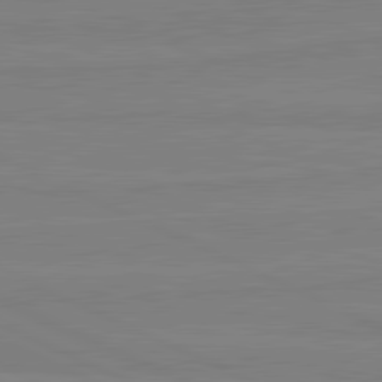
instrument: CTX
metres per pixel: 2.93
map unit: lApd
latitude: 81.5560
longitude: -177.6127
